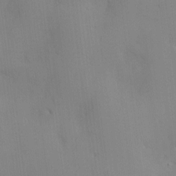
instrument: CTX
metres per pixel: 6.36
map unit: Nve
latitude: -7.1242
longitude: 175.5021
